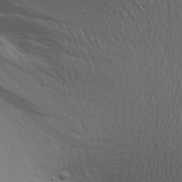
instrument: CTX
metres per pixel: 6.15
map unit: Aa
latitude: 16.9325
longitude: -144.6301
